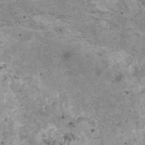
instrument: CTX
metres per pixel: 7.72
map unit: HNhu
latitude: 0.0822
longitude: 1.7667
